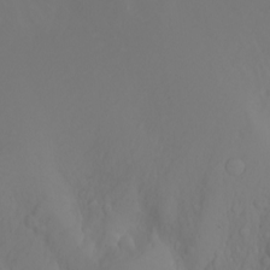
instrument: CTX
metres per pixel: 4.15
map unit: Nhu
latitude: -6.6140
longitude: -88.8758
